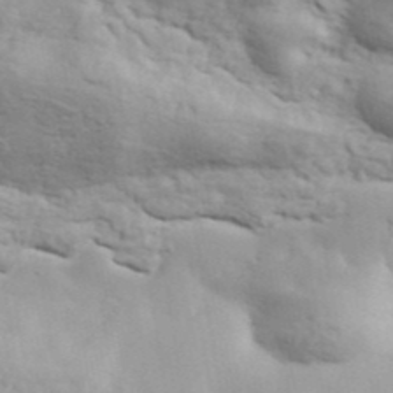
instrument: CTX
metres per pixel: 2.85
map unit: ANa
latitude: 41.4993
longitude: 50.2739
